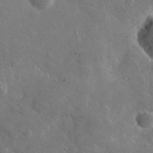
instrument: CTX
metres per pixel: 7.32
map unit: lHvf
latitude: 36.4412
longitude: -90.4601
